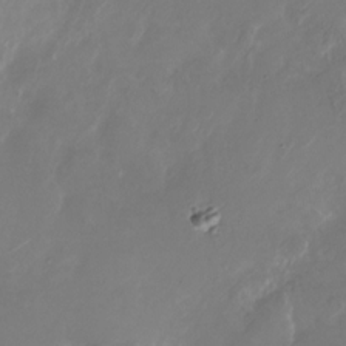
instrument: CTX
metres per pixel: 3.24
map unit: Nhu
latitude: -28.0283
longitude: -72.3468
